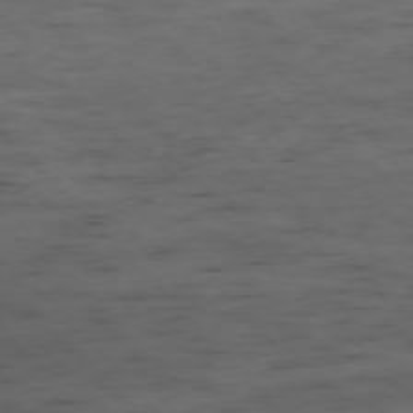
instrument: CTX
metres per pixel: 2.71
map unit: Ap
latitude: -76.4629
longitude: -91.7072
